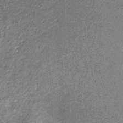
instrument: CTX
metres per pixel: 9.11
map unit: eHb
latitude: -31.7099
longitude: 69.3698
